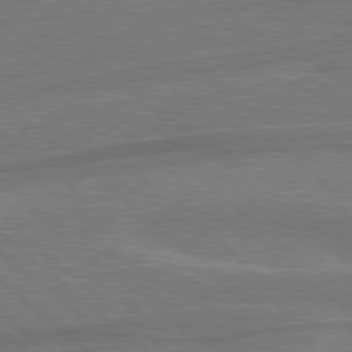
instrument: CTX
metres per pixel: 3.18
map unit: Hpe
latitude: 78.1011
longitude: -153.1403
